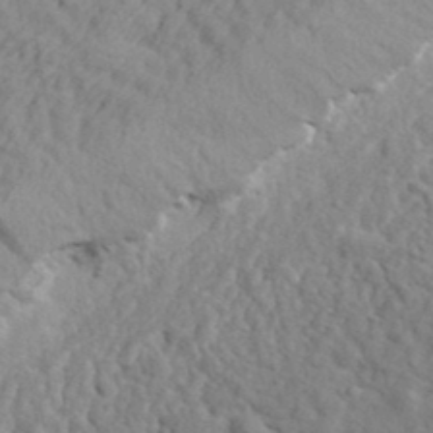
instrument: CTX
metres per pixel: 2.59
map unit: eHh
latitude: 35.4426
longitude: -78.3845
